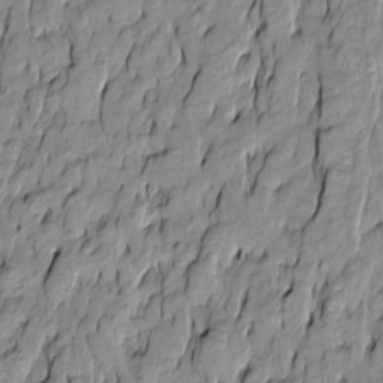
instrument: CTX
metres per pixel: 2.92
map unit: Htu
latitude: -9.8422
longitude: 176.4818
